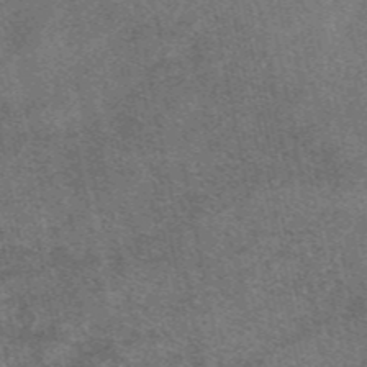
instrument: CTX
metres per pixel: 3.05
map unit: eAb
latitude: 47.7639
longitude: 121.1053
